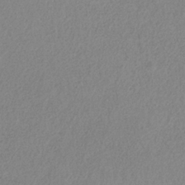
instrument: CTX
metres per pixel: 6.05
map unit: HNb
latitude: -33.2187
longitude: 55.5210
